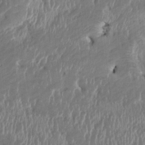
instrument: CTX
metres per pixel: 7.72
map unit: HNhu
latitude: 2.4601
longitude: -6.1389
